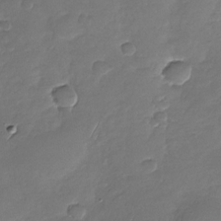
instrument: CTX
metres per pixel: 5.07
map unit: Nhu
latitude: -28.9920
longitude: -62.0444
